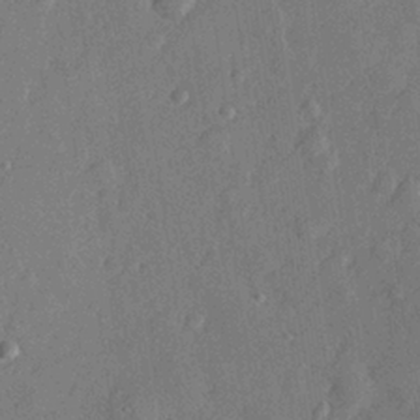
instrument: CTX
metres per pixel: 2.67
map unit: lHvf
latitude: 22.4034
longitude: 144.3117
